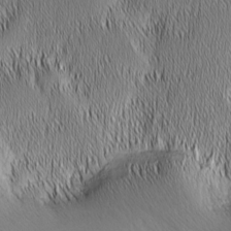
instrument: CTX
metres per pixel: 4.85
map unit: Nhu
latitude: -6.7463
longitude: -152.0444
